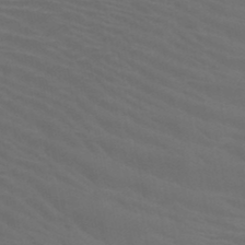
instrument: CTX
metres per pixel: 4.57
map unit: HNb
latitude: -48.2362
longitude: -49.3860
